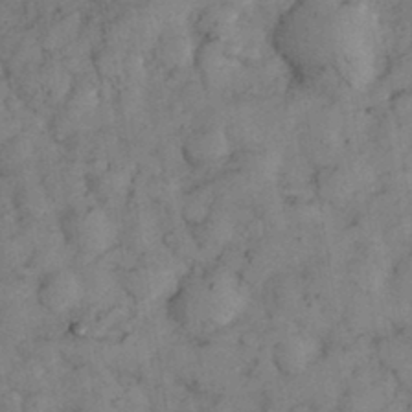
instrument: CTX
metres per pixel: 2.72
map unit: eHh
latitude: 35.0836
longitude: -68.9703
